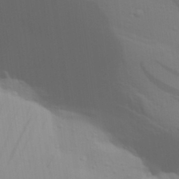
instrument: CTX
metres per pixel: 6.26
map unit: Aa
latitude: 31.4238
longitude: -133.5749
